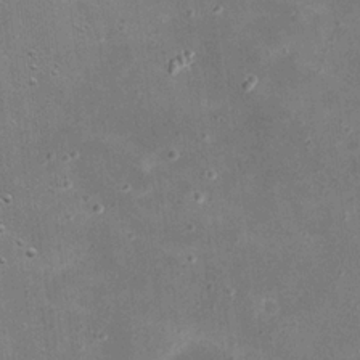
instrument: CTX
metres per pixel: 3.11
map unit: eHh
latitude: 21.1403
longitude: -66.8191
